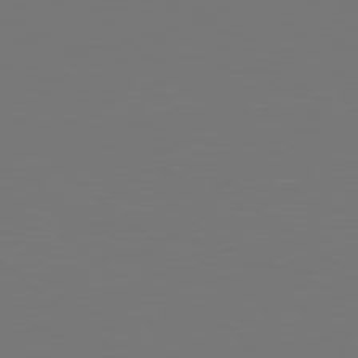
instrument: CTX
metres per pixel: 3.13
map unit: Hpe
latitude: 78.7058
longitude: -138.1011
